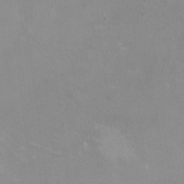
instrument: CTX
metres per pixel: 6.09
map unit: HNhu
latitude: -0.7653
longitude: -4.4223
